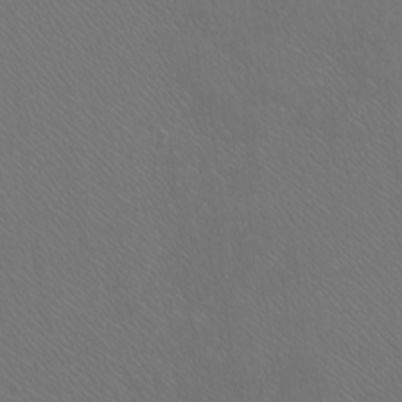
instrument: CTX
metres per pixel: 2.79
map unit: Nhu
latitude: -5.1431
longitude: -91.1403
